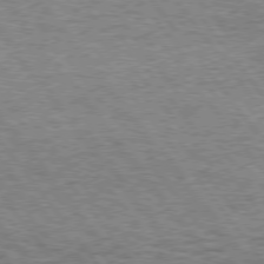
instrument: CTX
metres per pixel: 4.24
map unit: Hpe
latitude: 75.2537
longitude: -134.5357
